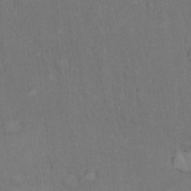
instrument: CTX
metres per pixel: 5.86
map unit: Hto
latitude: 15.7072
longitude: -60.9891
